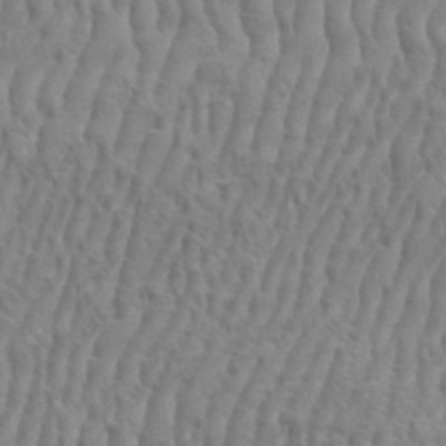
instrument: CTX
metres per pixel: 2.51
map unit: eHh
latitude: 33.4426
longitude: -141.0269
